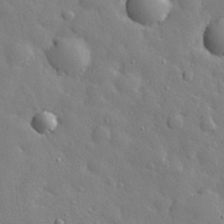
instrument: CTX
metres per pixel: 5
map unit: eHh
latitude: 28.7624
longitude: -78.7058
